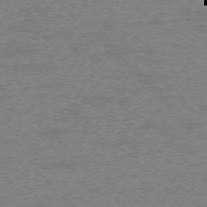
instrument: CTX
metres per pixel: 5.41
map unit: Ap
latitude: -75.0676
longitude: -78.1956
